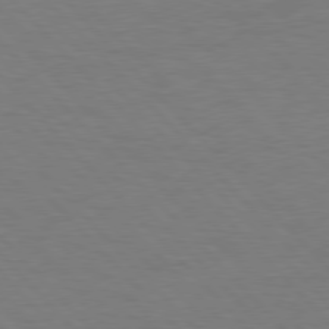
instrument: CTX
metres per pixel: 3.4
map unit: lApd
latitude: 77.3670
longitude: -58.9892
